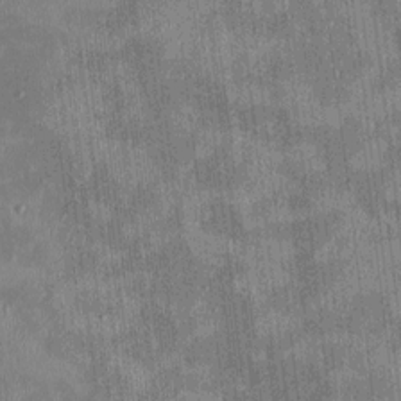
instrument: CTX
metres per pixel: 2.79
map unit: HNhu
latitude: 0.8947
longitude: -6.3656
